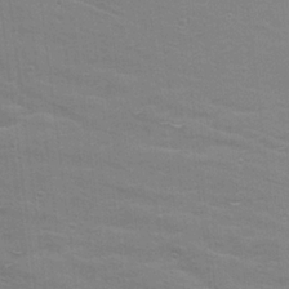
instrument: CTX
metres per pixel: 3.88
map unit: Hto
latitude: 17.4426
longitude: -38.4979
